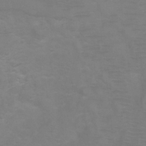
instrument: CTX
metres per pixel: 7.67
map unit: Ht
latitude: 1.3103
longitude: -32.9325
